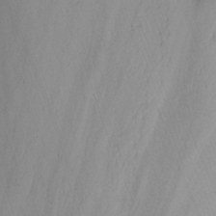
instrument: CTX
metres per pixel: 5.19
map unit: Nhu
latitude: -6.6329
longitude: -65.8394
